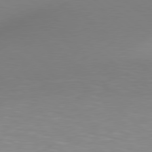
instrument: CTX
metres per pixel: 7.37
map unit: Hpe
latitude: 78.7058
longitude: 175.9745
